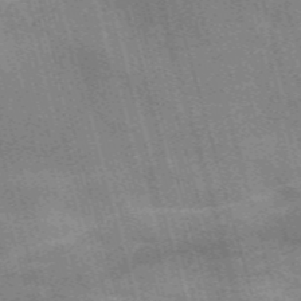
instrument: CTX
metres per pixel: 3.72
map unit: Nve
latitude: -59.2186
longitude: 65.9556
